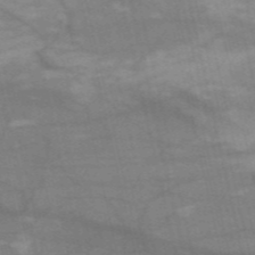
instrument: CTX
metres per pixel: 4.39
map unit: HNb
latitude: -54.4629
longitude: -44.6490
